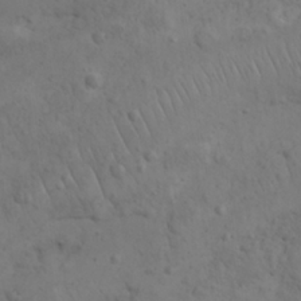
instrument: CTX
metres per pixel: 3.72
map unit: Nhu
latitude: 22.9136
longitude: -66.6490
